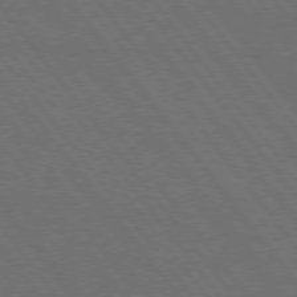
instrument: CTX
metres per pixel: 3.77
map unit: Hpe
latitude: 75.6127
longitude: -137.5938
